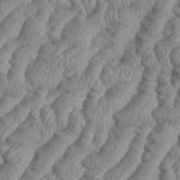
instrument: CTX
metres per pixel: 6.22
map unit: eHh
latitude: 36.4034
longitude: -137.4994
